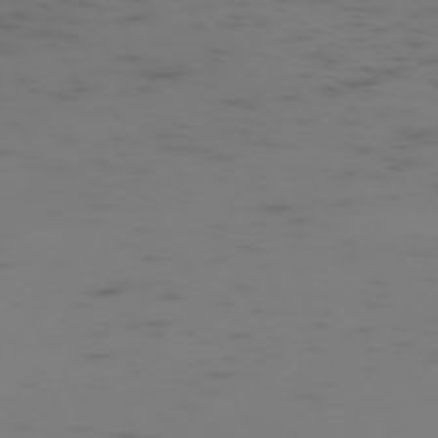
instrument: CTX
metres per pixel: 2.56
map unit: Hpe
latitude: -72.6329
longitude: 8.7274
